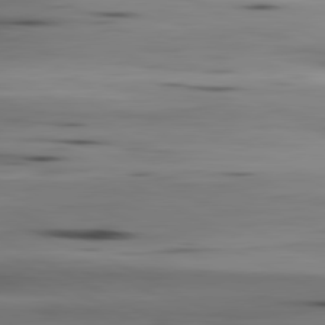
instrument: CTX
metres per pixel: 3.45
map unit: lApd
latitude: 80.5924
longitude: -123.1592
